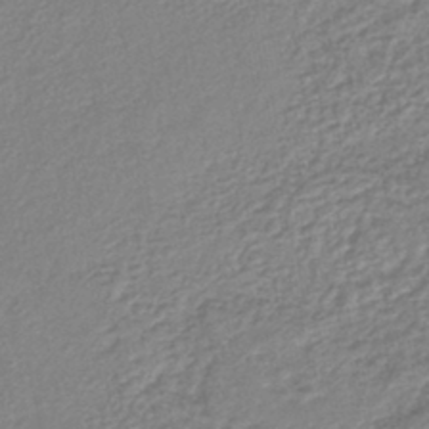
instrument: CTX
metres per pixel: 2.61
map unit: lHb
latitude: -41.3698
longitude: 61.7100
